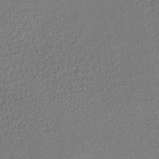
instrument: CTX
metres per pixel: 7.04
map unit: lHb
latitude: -40.9730
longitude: 69.1620
